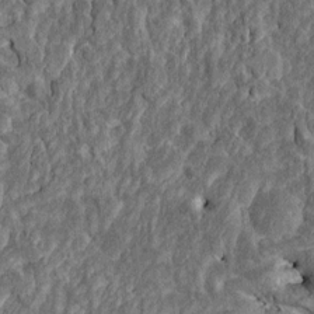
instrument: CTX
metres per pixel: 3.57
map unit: Htu
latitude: -1.6344
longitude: 149.0676
